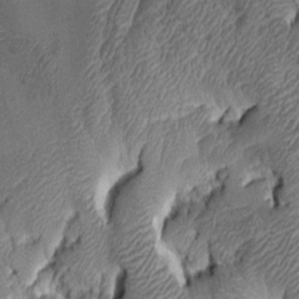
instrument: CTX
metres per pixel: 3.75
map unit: Aa
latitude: 7.2159
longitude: -128.5735
